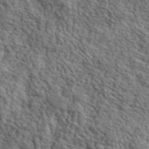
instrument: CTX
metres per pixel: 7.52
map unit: lHvf
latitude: 40.4789
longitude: -85.9150
